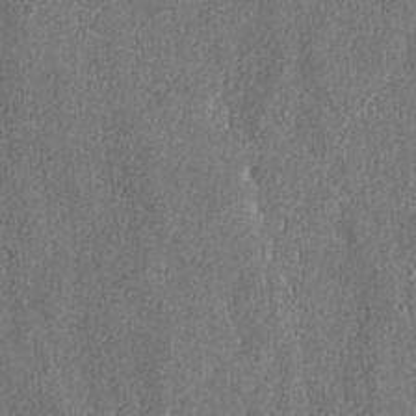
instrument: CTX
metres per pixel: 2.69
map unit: lAvf
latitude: -8.2928
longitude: -113.0836
